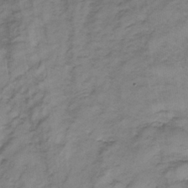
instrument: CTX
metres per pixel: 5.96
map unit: lHb
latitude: -33.3699
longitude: 66.0850
